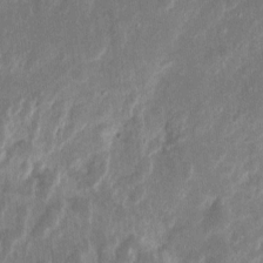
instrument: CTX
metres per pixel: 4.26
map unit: eHh
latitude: 10.1578
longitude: -72.5735
